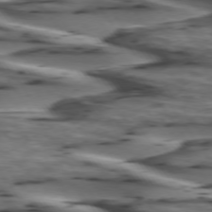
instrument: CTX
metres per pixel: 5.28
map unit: lApd
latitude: 74.6868
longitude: -71.4804
